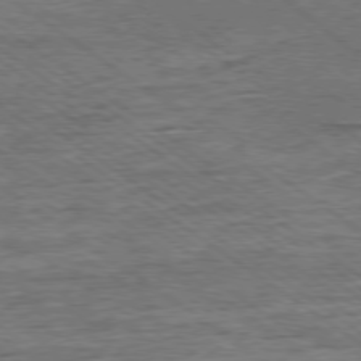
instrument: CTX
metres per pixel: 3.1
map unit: Ap
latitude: -78.9730
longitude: -101.3671
